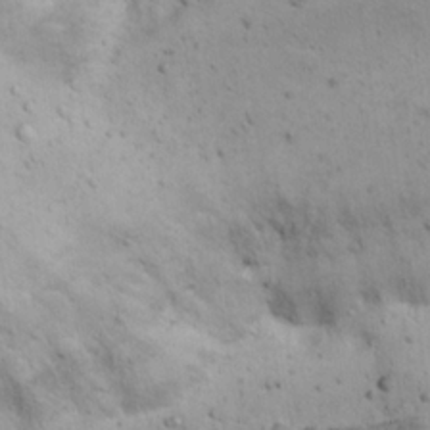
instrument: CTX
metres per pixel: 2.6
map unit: eHh
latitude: 22.4601
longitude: -70.1389
